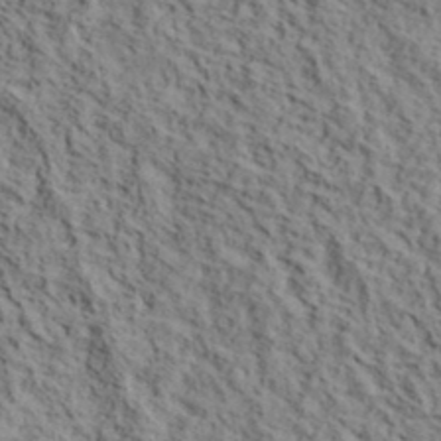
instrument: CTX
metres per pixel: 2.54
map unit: lHvf
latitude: 39.4615
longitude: -87.4426
